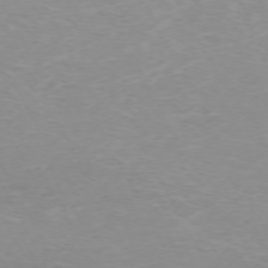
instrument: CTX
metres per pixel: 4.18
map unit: Hpe
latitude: -71.9178
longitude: 12.2551
